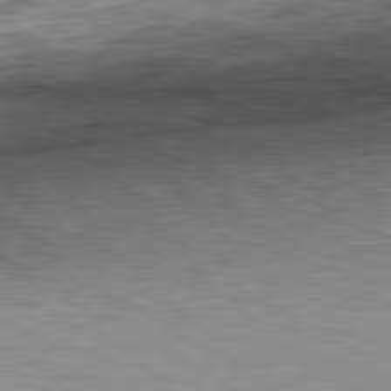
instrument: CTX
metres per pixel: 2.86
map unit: Hpe
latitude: -82.6707
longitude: 6.7085
